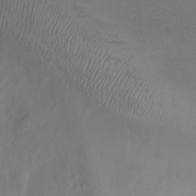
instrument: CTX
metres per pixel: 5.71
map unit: Ht
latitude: 4.1389
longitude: -20.6112
